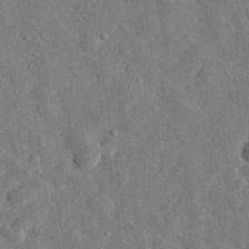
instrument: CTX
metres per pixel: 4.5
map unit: eHh
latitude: 31.4616
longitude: -74.0822
